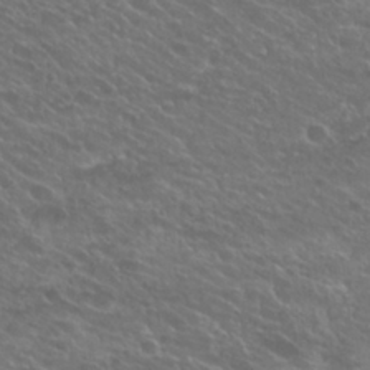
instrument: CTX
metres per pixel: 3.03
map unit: Hto
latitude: 25.7638
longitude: -39.8772
